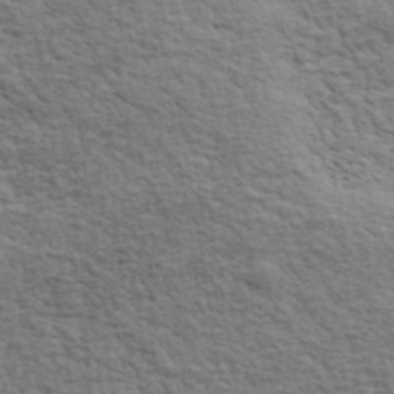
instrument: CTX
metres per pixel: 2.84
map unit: lHvf
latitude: 37.8206
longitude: -89.0837
